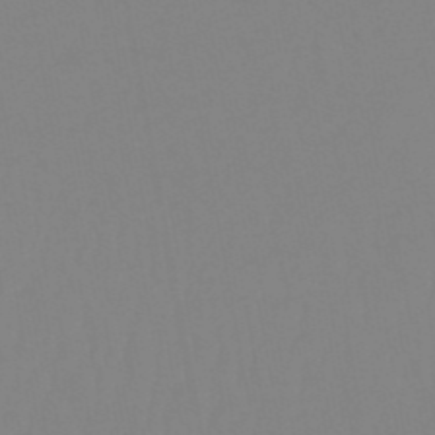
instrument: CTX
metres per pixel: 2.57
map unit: eHb
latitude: -50.5007
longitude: 74.0850
